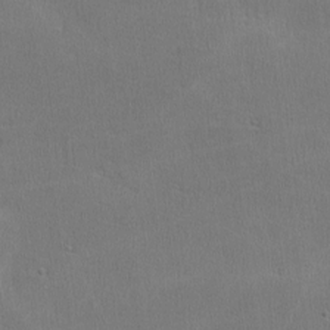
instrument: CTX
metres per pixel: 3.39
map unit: lHvf
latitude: -11.5399
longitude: -101.2159
